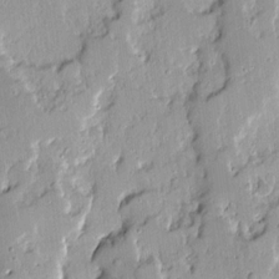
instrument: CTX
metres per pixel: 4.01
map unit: Ave
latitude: 13.4049
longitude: -132.5168
